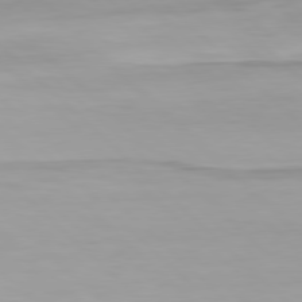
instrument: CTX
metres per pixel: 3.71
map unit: Hpe
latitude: 78.0444
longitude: -167.9906
